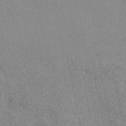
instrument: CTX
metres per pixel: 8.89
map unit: eAb
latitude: 50.8002
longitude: 107.4266
